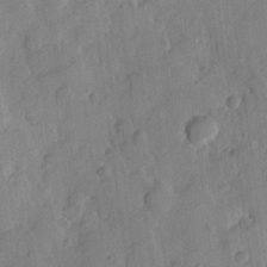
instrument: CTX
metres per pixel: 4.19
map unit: Hve
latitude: 23.5560
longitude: 148.7464
